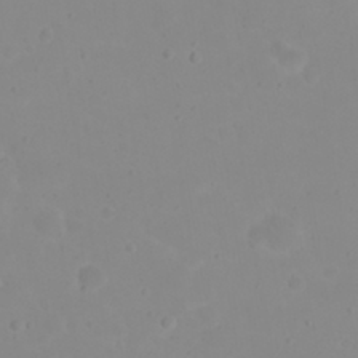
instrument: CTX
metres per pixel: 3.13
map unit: eHh
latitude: 21.1970
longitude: -64.8002
